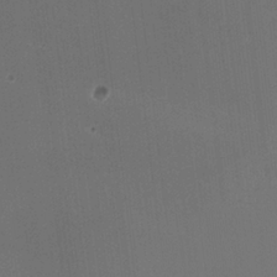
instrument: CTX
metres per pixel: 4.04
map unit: HNhu
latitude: -0.7841
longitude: 0.0283
